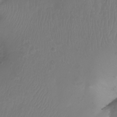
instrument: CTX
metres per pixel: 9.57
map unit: Aa
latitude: -10.6518
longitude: -68.4412
